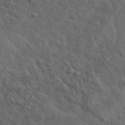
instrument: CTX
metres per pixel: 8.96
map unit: lHvf
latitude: 37.6316
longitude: -90.8002
